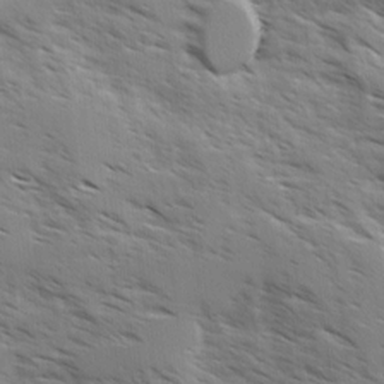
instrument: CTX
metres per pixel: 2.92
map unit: Ave
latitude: 0.7246
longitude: -110.4979
